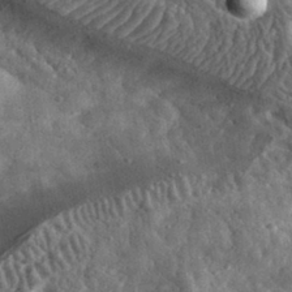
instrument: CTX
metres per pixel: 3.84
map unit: eHh
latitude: 33.8016
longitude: -78.4601
